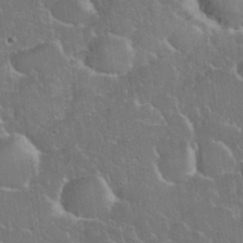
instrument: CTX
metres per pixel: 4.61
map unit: eHh
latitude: 37.4805
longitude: -61.3104
